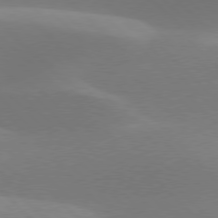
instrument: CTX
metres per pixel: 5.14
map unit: lApd
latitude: 77.7449
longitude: -50.4034
